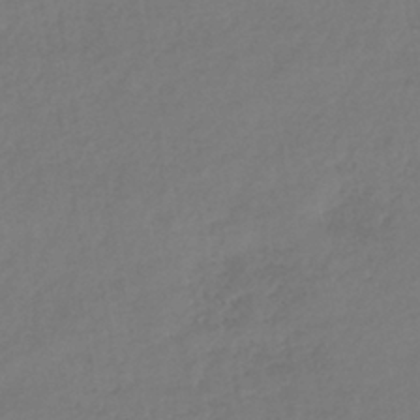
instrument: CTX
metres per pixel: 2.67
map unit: lHb
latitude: -38.7463
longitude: 72.2550
